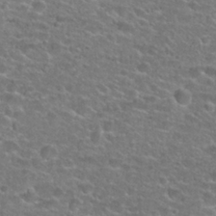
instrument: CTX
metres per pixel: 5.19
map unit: Hto
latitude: 25.8394
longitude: -49.6694
